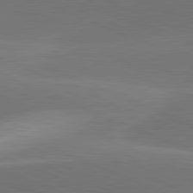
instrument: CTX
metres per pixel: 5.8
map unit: lApd
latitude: 82.0444
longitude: -155.6694
